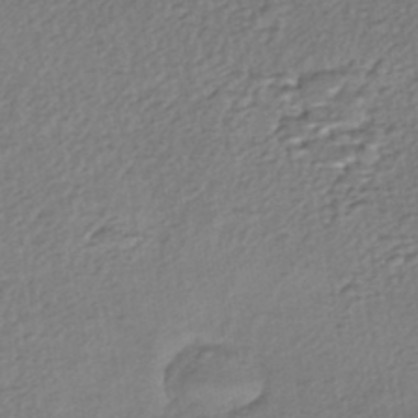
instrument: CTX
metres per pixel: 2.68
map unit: HNhu
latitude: -45.8422
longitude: 96.0094
